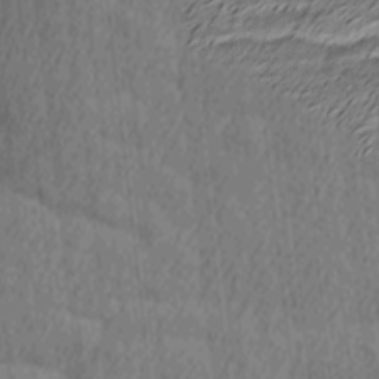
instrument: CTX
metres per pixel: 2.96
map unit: Ave
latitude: -8.3873
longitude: -123.4048
